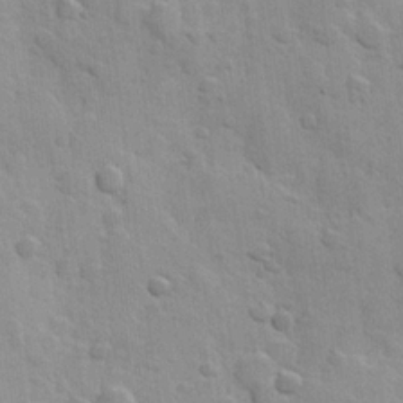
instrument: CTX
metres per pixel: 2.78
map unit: Hve
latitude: 23.6883
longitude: 148.2740
